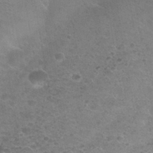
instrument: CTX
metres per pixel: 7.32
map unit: Nhu
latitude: 31.1592
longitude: -52.7624
